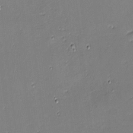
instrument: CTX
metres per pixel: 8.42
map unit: eHh
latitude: -3.4265
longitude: -81.7827
